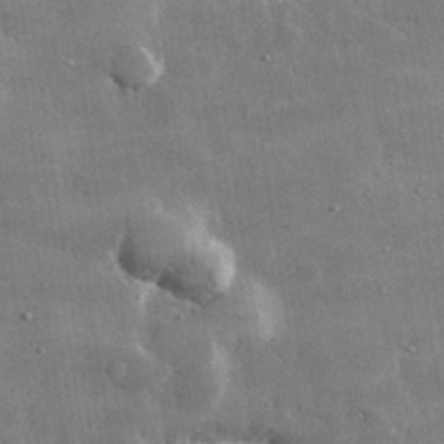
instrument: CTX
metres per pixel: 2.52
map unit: lHvf
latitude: 32.1767
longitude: -90.8947
